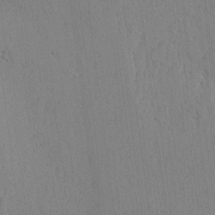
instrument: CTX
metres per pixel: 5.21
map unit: lAvf
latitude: -5.6155
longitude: -114.6679
